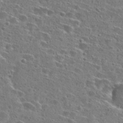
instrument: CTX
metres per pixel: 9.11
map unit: Hto
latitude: 26.1200
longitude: -46.9136
